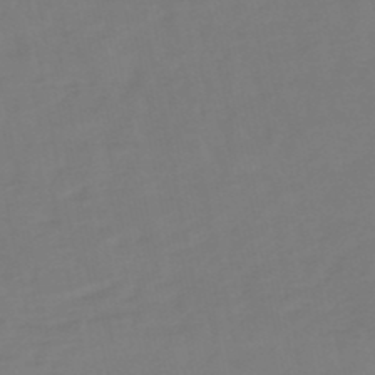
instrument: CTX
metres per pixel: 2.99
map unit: lHb
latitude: -49.2943
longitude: 78.6329
